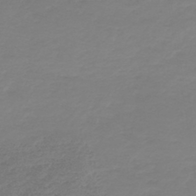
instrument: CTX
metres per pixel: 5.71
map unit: lHb
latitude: -44.8597
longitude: 72.0661
